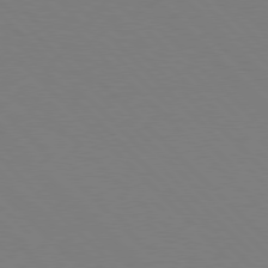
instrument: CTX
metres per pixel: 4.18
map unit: Hpe
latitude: 77.3859
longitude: -125.6505
